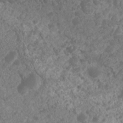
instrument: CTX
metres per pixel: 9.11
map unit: Nhu
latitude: 6.2711
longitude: -18.8380
